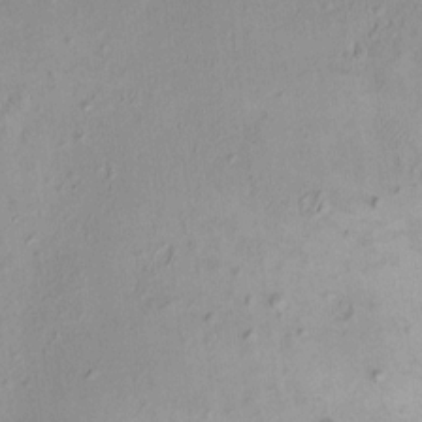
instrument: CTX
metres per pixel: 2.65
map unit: HNhu
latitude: 5.6316
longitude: 7.7666
